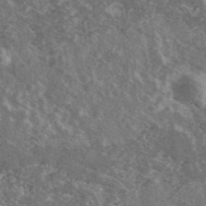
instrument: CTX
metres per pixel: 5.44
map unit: Ave
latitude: 40.4789
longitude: -110.4223
